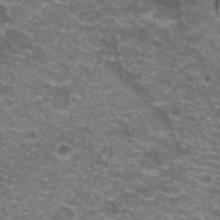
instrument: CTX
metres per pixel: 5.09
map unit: Hto
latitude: 20.1956
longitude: -36.6113
